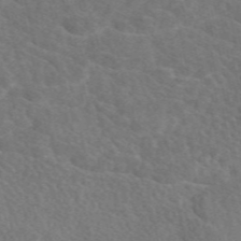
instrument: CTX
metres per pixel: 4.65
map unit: eAb
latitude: 49.0836
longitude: 118.1039
